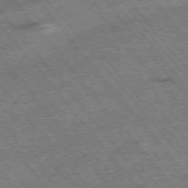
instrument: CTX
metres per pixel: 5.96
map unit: Hpe
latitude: -75.6344
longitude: -18.1011
